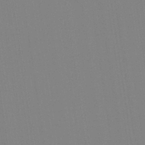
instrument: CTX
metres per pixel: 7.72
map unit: Aa
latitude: 33.3293
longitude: -142.7057
